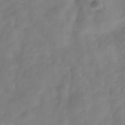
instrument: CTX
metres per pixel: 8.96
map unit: Hve
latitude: -32.0094
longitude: 94.7463
